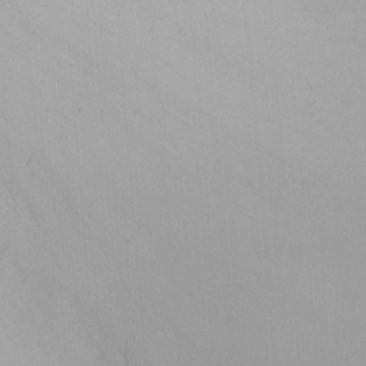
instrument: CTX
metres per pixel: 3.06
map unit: Nhu
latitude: -1.7856
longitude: -74.5168
